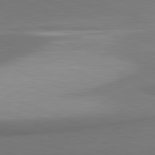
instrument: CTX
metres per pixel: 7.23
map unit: lApd
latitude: 81.6694
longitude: 163.3509
